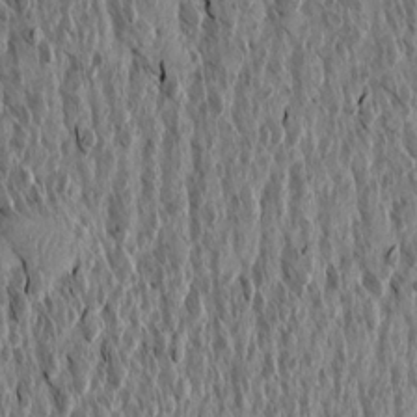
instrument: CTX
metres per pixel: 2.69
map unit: Aa
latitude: 13.6505
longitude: -141.8205
